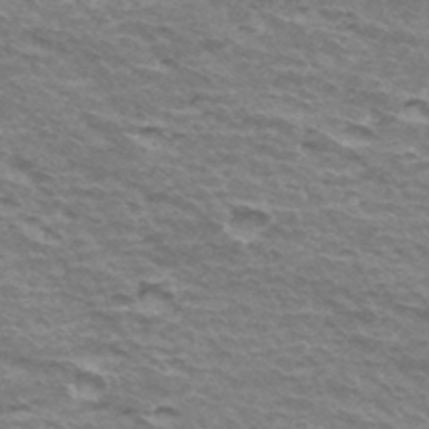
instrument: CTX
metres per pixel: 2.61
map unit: Hto
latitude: 35.5938
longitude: -42.6491
